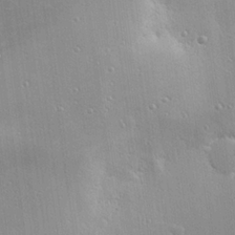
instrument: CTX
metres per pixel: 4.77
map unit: eHh
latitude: 24.3278
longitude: -90.1389
